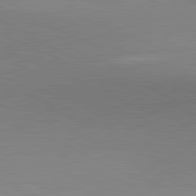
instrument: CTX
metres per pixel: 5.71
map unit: lApd
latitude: 81.8772
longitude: 138.6519
